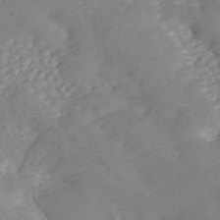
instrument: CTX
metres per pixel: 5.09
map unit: ANa
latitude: 45.6127
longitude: 23.0109
